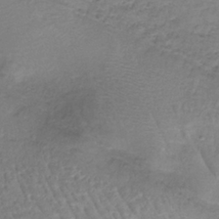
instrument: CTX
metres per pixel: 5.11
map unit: lHb
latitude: -37.8800
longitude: 58.5762
